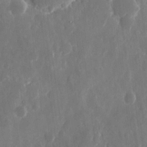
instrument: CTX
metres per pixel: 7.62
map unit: eHh
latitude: 11.1025
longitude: -71.2348
